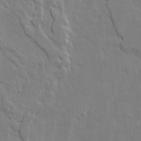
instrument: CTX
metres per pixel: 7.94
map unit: Ave
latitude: 20.1011
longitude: -127.5749
